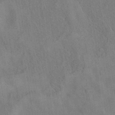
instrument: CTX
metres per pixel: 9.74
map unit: eAb
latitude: 34.6490
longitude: 110.0661
